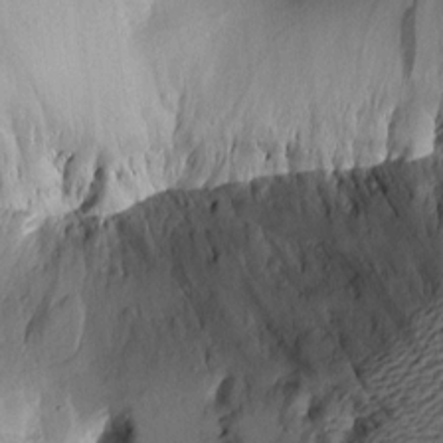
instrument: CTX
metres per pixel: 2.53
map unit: Aa
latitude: 10.9325
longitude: -126.8758
